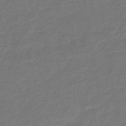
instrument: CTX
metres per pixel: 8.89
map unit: eHb
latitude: -46.0472
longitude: 89.7855
